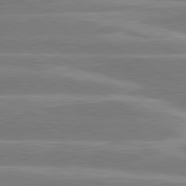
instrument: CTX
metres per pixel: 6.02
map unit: lApd
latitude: 80.9514
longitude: -128.7813
